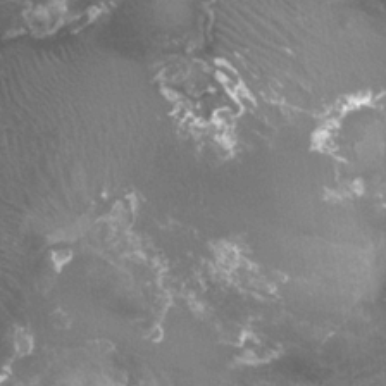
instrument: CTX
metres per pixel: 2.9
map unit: Ht
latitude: 3.1970
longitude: -19.7638
